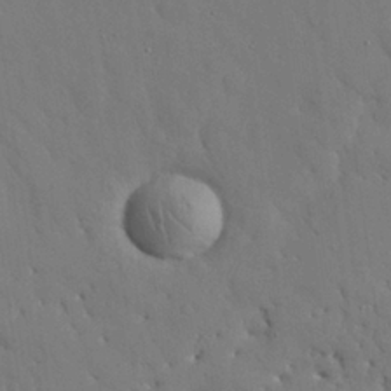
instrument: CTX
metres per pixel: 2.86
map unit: Nhu
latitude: 27.2159
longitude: -72.4034
